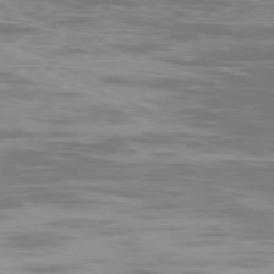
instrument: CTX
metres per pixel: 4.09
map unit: Ap
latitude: -79.2754
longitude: -102.9702
